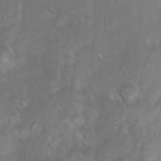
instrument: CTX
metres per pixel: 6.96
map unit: Ave
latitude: 9.3104
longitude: -105.2348
